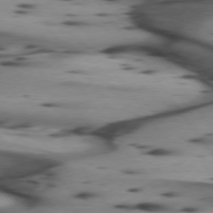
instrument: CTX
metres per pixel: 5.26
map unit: lApd
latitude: 74.4979
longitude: -65.1025
